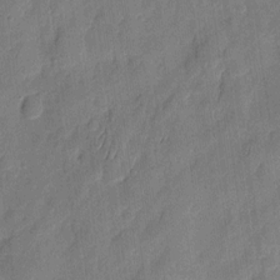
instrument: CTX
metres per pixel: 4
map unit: eHh
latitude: 8.0633
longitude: -74.1389
